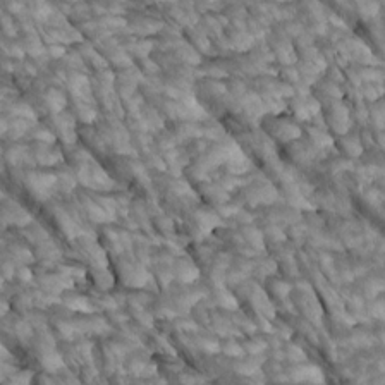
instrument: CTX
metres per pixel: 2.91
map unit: Htu
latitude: 2.2333
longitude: 143.8044
